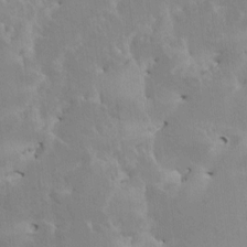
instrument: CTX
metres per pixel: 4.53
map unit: HNhu
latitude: 4.6301
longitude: 4.5384
